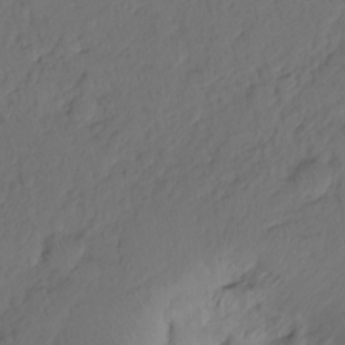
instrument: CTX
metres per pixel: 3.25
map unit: Hto
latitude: -7.8044
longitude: -46.7058
